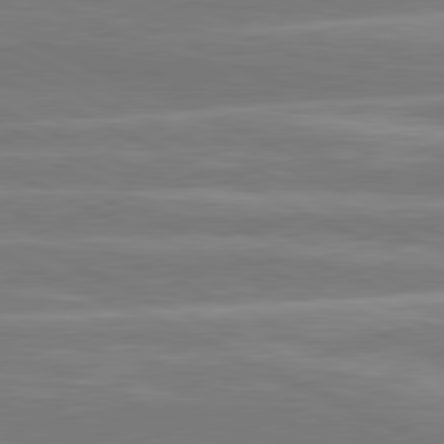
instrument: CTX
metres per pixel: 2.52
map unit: lApd
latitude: 81.0458
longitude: -131.6127
